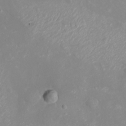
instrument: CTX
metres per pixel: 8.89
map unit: eHh
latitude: -4.5007
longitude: -74.9136
